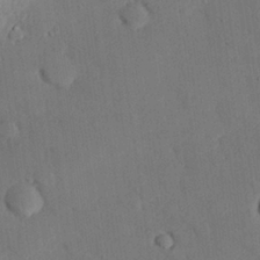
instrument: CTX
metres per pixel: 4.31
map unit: eHh
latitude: 27.1025
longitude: -80.1956
